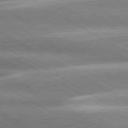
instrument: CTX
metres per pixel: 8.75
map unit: lApd
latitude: 80.4412
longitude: -137.7261
